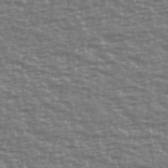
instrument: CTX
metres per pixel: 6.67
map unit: Ave
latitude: 40.5356
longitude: -113.8961
